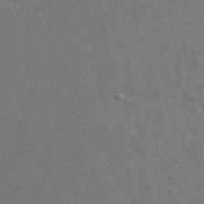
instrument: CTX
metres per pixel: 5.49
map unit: ANa
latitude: 43.7261
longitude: 27.3698
